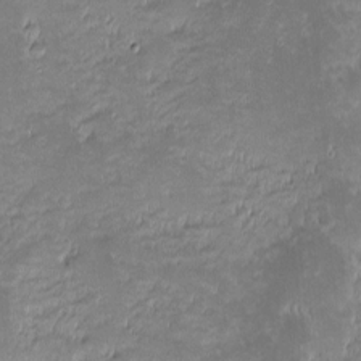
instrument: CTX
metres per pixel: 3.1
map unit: eHh
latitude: -1.7856
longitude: -85.7828
